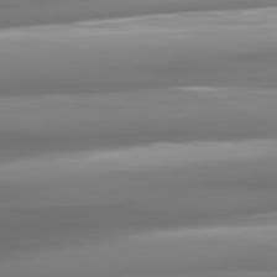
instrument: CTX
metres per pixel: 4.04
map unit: lApd
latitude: 81.1214
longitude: -139.4804
